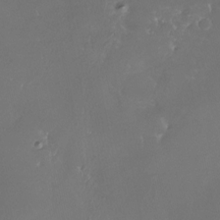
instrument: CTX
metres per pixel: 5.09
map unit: Nhe
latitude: -27.6532
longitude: -109.8961
